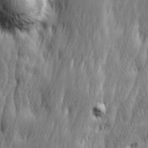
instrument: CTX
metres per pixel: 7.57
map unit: Ave
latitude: 15.1215
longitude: -135.7260
